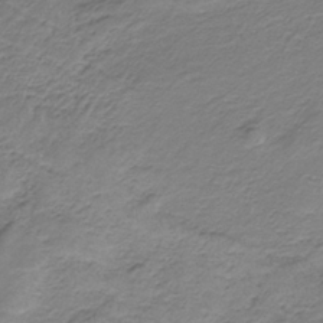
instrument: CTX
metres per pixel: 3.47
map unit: HNb
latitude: -34.9542
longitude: 58.2361
